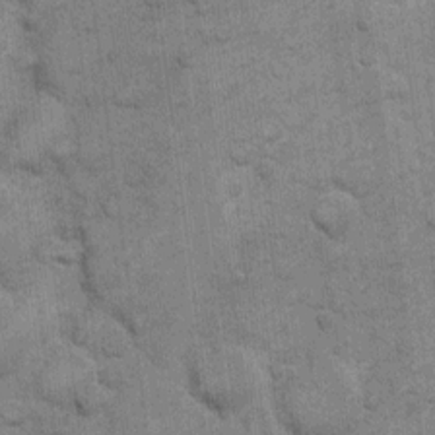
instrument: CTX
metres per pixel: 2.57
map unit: eHh
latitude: 11.1970
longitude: -65.1214
